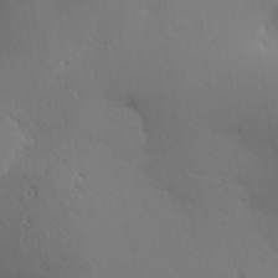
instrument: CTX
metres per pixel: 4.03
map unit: Hve
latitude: 24.8002
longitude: -97.4804
